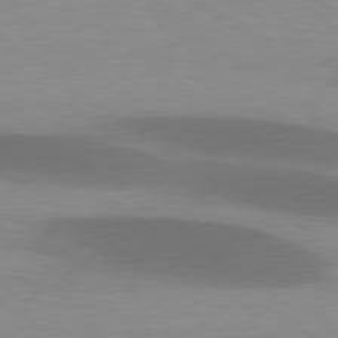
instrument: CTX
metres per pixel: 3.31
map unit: lApd
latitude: 79.3482
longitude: -47.8017
